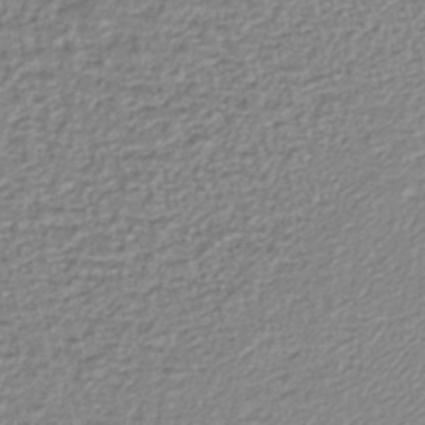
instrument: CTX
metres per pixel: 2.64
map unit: lHb
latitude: -42.8974
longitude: 72.2739
